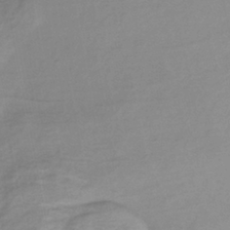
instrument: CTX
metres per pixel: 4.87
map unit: lHb
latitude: -38.0472
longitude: 71.6911
